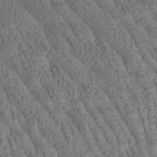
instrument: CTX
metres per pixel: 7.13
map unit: Htu
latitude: -3.1053
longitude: 178.6518
